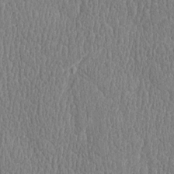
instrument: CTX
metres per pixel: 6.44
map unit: Htu
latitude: -4.7652
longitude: 175.9178
